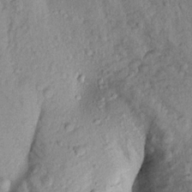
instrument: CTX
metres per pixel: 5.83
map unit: Aa
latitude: 15.7450
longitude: -146.7247
